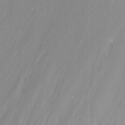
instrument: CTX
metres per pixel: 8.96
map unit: Nhu
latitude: -5.2376
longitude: -77.4615
